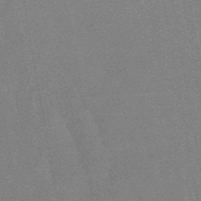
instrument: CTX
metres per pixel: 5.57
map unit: lHb
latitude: -48.6141
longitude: 74.7841
